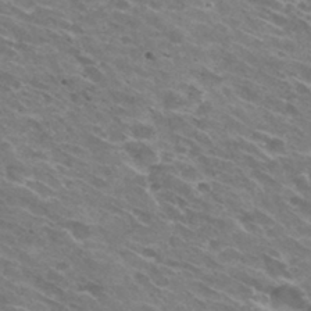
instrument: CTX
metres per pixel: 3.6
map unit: Hto
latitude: 31.6694
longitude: -43.8394
